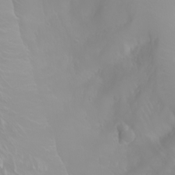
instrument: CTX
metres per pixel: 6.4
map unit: Htu
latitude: -4.3306
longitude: -89.3293
